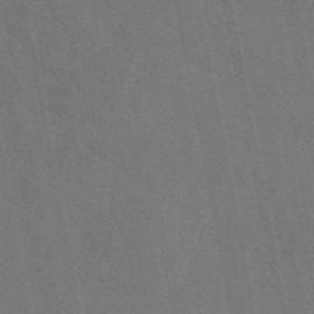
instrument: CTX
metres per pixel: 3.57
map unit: eAb
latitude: 46.9703
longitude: 121.7855
